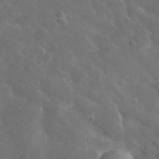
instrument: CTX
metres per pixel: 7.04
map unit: lHvf
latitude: 36.6491
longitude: -90.6113
